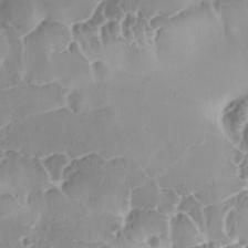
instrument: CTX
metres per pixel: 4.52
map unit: Ave
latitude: -9.5021
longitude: -122.3089
